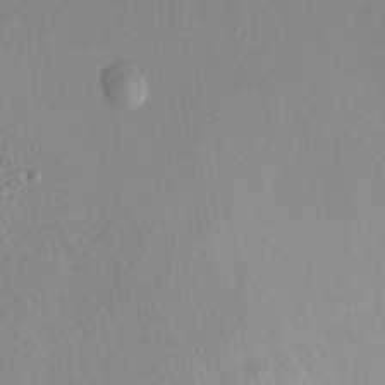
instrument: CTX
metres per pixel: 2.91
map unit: HNhu
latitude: 14.5924
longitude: 10.8408
